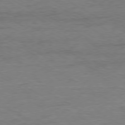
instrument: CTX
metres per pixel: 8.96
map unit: Ap
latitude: -80.1039
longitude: -86.8569
